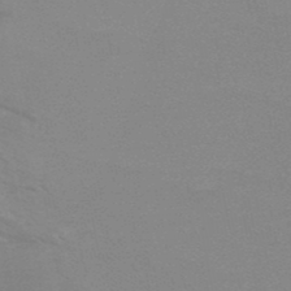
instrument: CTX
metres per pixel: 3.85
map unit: HNb
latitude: -49.0109
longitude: -49.7450
